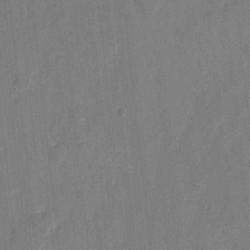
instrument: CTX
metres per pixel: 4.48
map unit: eHh
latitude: 10.6869
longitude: -67.7449
